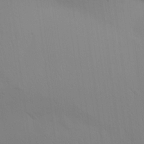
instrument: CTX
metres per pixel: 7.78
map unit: Aa
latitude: 25.6882
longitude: -143.0836
